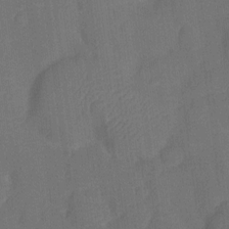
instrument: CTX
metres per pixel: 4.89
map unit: Nhu
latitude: -14.1417
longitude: -24.1011
